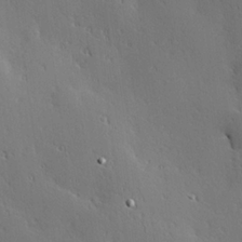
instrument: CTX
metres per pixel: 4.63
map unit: Hve
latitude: 25.3670
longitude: -92.3467
